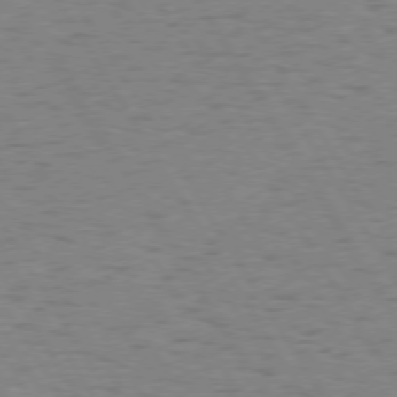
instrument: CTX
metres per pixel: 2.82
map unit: Hpe
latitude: 73.7261
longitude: -135.8961
